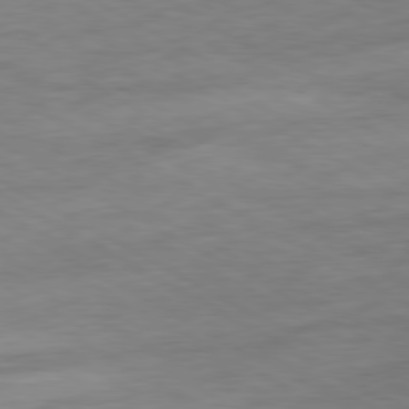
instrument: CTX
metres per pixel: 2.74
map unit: Hpe
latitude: -80.4629
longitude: 21.3509
